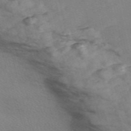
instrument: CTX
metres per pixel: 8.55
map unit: Nve
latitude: -58.4817
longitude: 50.3306
